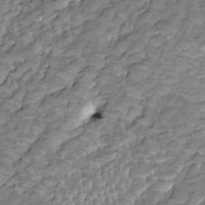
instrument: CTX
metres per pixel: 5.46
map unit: HNhu
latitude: 2.9513
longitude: 8.8408
